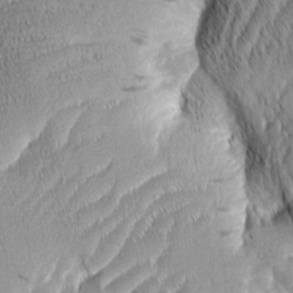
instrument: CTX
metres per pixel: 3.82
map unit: Aa
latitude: 6.9703
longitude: -130.9892
